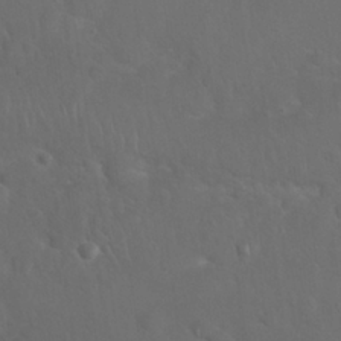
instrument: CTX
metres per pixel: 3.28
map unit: Nhu
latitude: 27.3671
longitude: -65.0458
